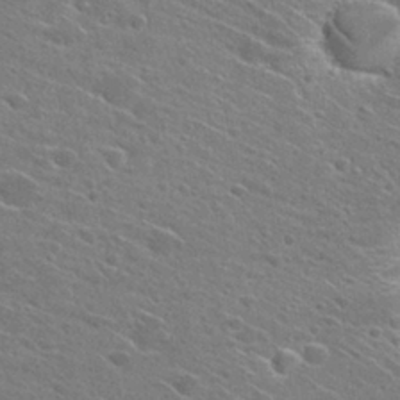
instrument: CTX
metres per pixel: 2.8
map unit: Hto
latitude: 27.5749
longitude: -45.3481
